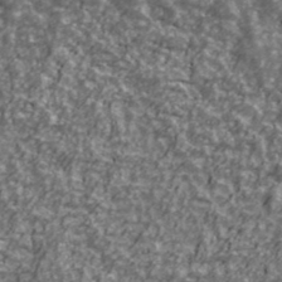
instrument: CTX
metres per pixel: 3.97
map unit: Ave
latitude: 42.3089
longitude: -113.2348
